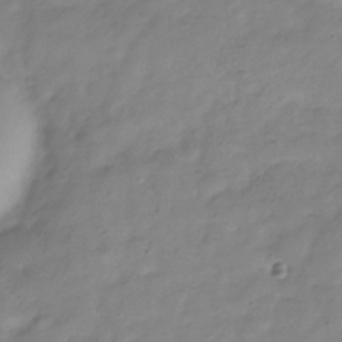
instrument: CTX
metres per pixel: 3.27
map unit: Hve
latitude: -33.1620
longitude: 90.3307
